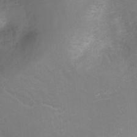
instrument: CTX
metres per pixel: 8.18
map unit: Ht
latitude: -6.3306
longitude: -37.8584
